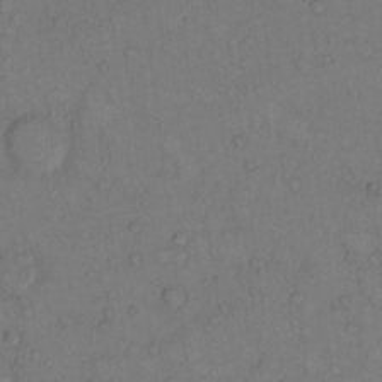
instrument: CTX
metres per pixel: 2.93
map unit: Hto
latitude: 10.6113
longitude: -59.0270
